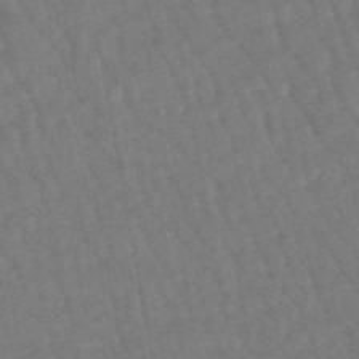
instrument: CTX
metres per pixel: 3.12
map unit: eHb
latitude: -46.6707
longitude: 80.5952
